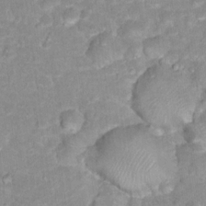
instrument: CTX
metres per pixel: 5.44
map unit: Hto
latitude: 17.2915
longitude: -35.4615
